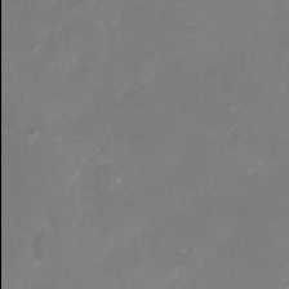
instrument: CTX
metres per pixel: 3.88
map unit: eHh
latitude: -6.6518
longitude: -77.9906
